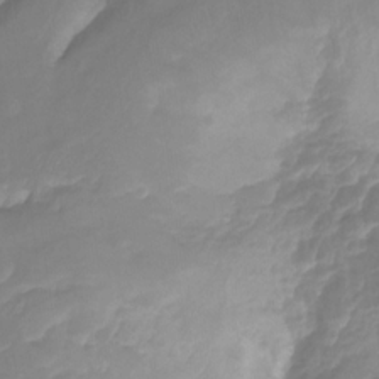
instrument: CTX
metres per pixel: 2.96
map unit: Ht
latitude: -14.5574
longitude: -56.4978
